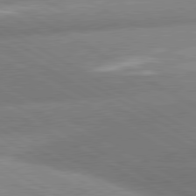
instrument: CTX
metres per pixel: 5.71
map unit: lApd
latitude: 80.6868
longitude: -162.9325
